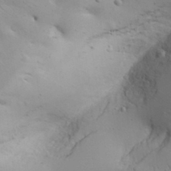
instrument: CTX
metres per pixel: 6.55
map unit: Aa
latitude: 31.4616
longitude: -143.7072
